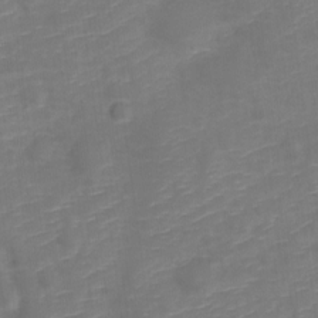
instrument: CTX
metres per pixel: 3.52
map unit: Nve
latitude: -20.5573
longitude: 107.7100
